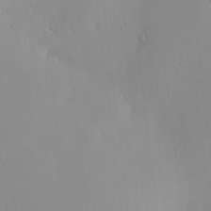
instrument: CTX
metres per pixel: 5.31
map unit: HNhu
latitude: 6.4223
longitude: 13.4455
